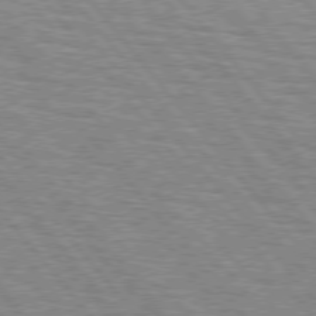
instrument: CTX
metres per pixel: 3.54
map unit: lApd
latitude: 76.2522
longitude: -76.0633
